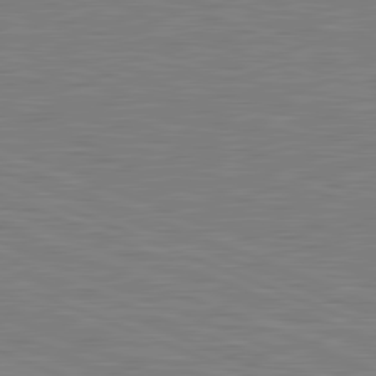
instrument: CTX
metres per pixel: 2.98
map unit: lApd
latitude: 81.6505
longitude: -171.8583
